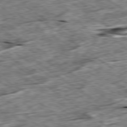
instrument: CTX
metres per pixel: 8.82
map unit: Ap
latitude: -79.6533
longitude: -86.1200
